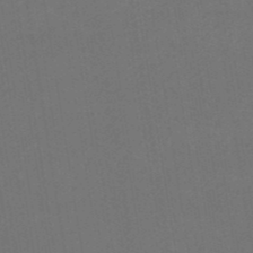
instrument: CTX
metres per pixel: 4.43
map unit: eHb
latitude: -49.7100
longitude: 84.2928
